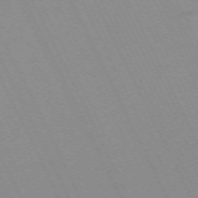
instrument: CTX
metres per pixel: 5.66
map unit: Hpe
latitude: -70.6519
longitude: 16.0283
